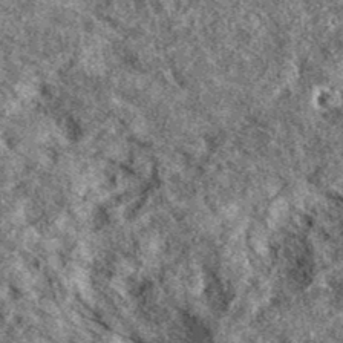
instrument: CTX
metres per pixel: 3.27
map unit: eAb
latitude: 37.5182
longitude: 106.1983
